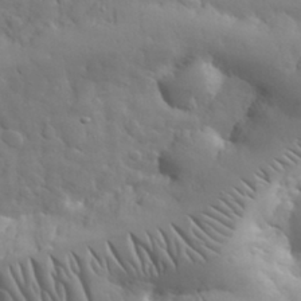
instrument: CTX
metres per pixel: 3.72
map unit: eHh
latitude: 32.1389
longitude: -69.1592
